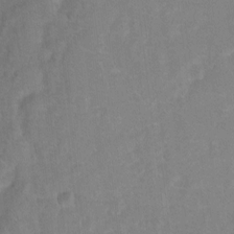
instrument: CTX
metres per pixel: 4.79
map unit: Hto
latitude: 5.8394
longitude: -30.6491
